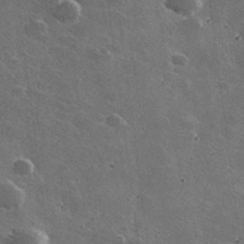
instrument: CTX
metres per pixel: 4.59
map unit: lHvf
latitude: 35.6505
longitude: -91.6694
